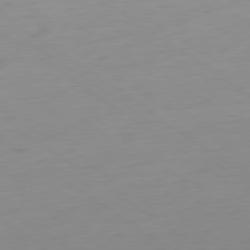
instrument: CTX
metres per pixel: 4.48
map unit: Ap
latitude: -79.4832
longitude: -55.2726
